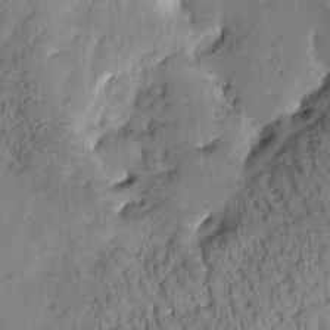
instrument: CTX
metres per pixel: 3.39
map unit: Htu
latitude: -0.5196
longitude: -179.1403
